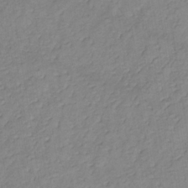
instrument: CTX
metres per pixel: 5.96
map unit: lHb
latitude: -34.5196
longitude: 72.5007
